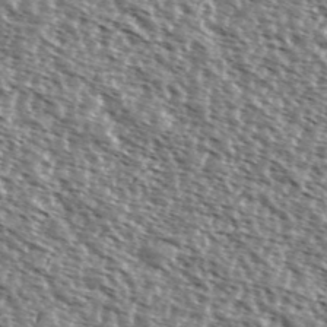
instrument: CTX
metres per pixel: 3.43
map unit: Ave
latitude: 37.6694
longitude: -112.1956
